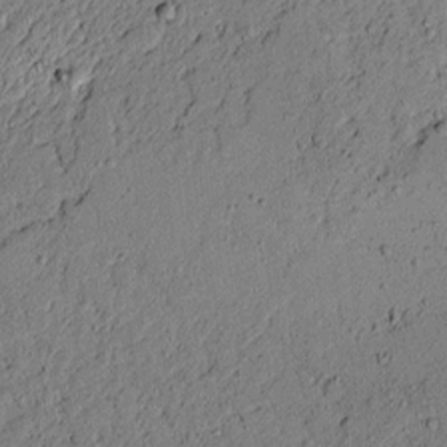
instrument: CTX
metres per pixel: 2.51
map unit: lAvf
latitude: 4.7813
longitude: 167.4076
